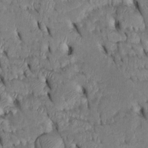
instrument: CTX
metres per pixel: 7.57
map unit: Htu
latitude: -3.5588
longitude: 152.0661
